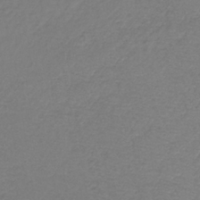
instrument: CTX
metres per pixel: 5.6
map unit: lHb
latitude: -35.4076
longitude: 64.3118
